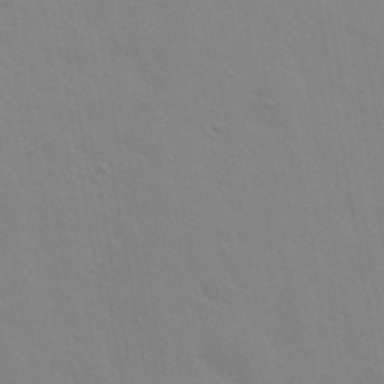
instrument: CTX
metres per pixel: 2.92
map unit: Nhu
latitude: 20.7058
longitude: -73.1781
